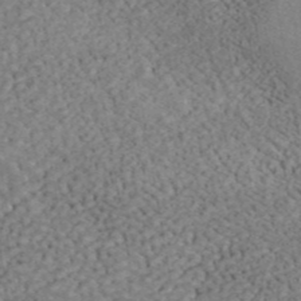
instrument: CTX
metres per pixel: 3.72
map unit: ANa
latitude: 43.4049
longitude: 16.3873
